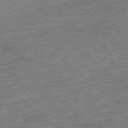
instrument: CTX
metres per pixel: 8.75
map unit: Ap
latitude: -79.0864
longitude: -49.6694
